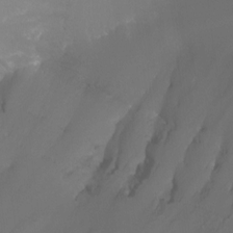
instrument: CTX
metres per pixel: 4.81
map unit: Nhu
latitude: -15.1620
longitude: -57.2725
